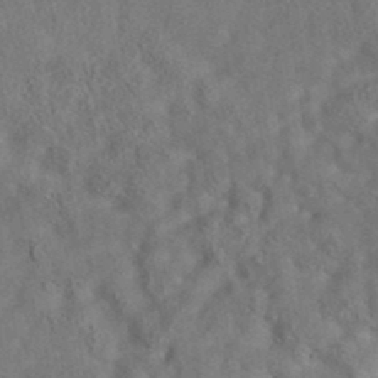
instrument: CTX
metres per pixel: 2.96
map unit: eAb
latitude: 35.5560
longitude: 111.1809
